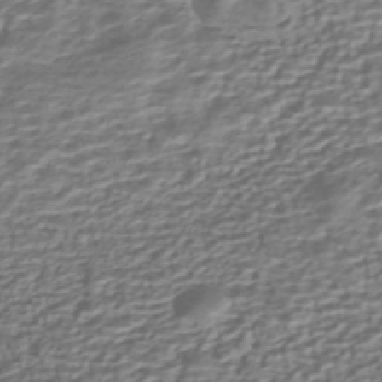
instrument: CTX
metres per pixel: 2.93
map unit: HNhu
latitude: -42.7274
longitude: 100.3306
